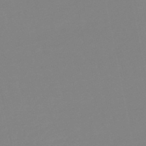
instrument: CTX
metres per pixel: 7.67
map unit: lHb
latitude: -49.4266
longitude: 80.0283
